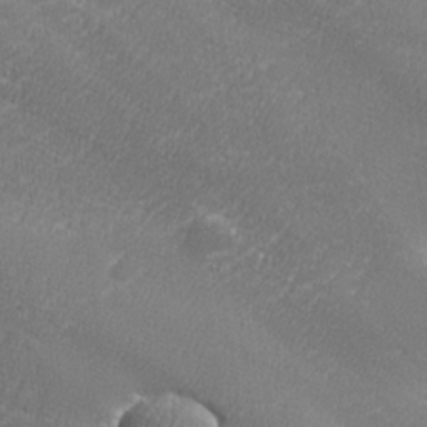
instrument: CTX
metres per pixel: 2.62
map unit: lHvf
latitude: 24.9324
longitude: 141.3887
